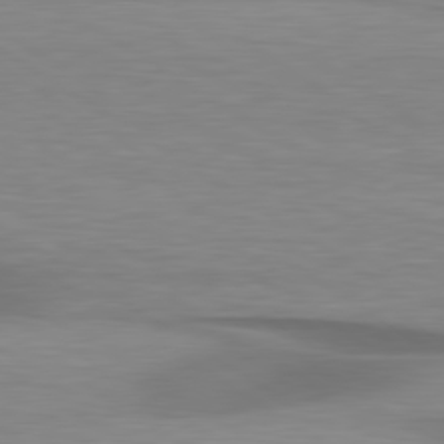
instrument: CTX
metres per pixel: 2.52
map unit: lApd
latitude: 79.4805
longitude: -87.4993
